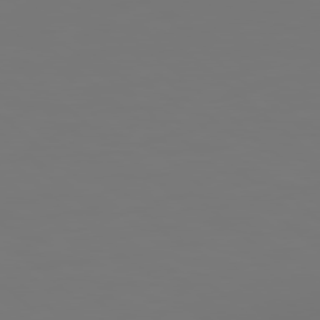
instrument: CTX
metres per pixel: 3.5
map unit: Hpe
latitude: 78.4790
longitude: 178.0283
